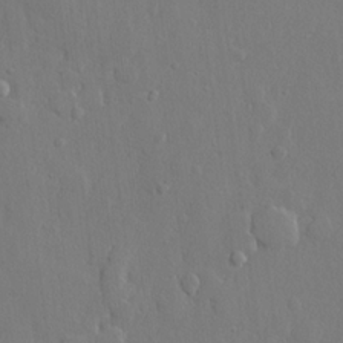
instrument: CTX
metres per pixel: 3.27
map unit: lHvf
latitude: 22.2900
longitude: 144.9920
